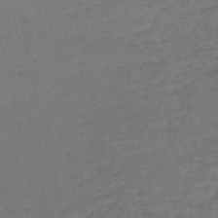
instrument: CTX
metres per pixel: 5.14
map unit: HNb
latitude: -52.8408
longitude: -51.3859
